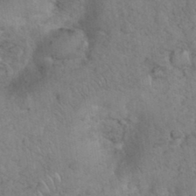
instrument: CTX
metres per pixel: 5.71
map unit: eHh
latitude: 35.4426
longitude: -64.5546
